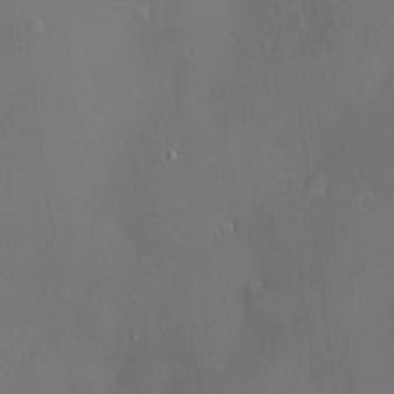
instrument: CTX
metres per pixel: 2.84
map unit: Hve
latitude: -11.4266
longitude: 174.1605
